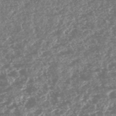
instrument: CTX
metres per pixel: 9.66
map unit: HNhu
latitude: -47.5399
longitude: 31.3320
